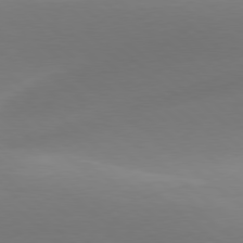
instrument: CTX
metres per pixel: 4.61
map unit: lApd
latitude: 78.4601
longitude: -50.8002
